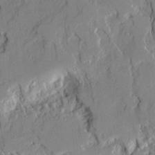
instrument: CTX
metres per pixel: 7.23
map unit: Ave
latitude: 21.5560
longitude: -129.1403
